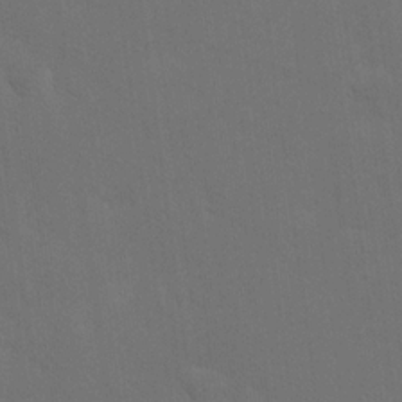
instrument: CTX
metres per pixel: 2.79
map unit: eHh
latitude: 19.3670
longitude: -67.0269
